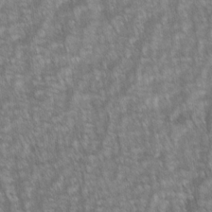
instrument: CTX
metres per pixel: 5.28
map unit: lAvf
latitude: -2.0283
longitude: -113.8205
